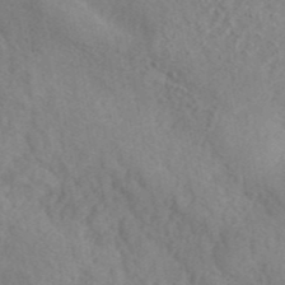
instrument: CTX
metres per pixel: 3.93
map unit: ANa
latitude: 42.6113
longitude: 53.4832
